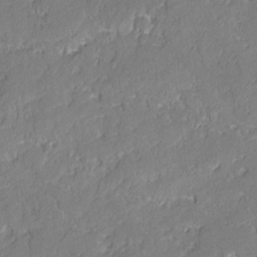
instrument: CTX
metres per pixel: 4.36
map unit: lAvf
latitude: -0.6141
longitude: -106.9136
